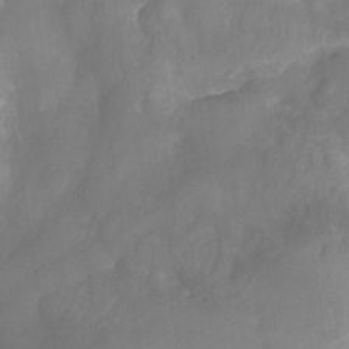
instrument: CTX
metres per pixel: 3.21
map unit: Nhe
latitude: -36.8030
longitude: -112.8569
